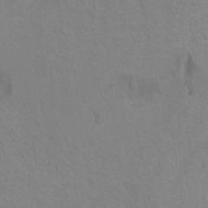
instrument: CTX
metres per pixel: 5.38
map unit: Hto
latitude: 6.9892
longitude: -34.4790
